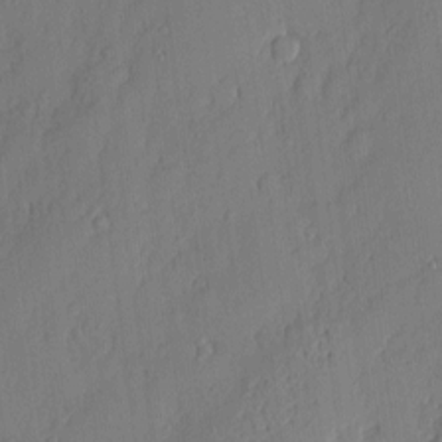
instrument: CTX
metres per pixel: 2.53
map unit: eHh
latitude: 3.9150
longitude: -76.2333
